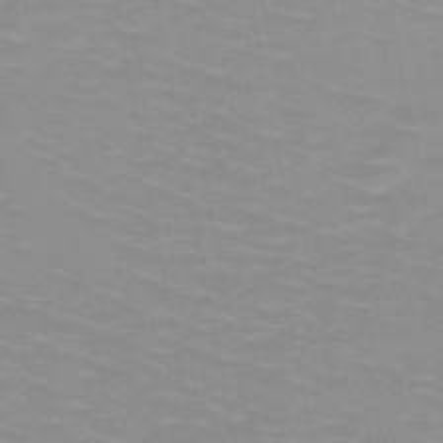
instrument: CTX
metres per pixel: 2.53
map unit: HNb
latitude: -48.0283
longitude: -46.9892
